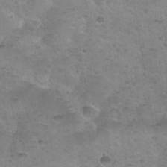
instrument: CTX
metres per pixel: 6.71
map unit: Nhu
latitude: 31.4049
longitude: -52.8191
